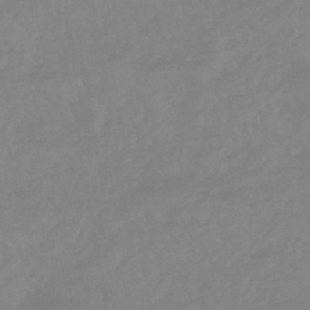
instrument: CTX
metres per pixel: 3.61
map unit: eHb
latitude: -44.6141
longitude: 81.4266
